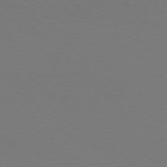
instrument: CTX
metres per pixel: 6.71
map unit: Ap
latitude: -78.0850
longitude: -91.6694
